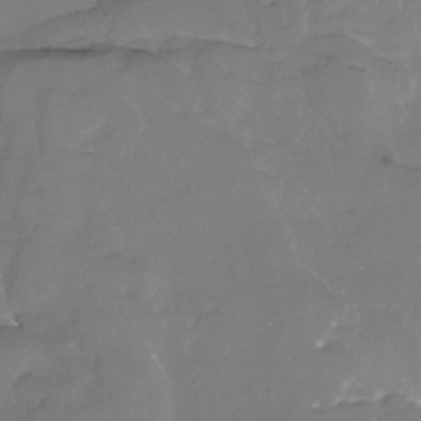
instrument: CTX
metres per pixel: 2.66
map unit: Nhe
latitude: -32.9353
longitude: -93.2537
